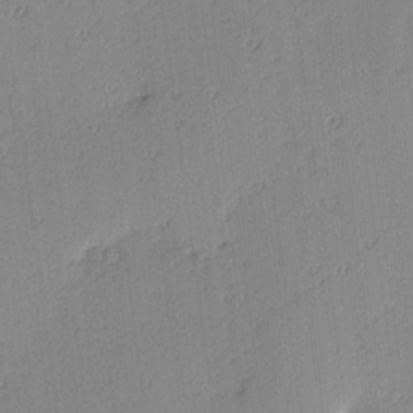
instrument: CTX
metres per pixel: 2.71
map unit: Hve
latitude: 13.2726
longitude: -90.5924
